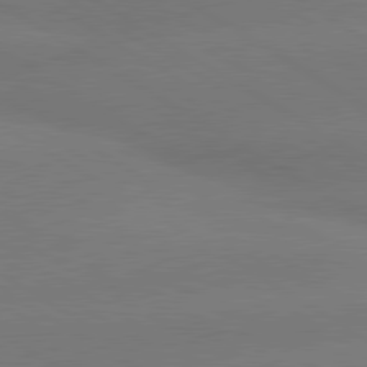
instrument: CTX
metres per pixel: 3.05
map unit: lApd
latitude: 80.3089
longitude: -145.9528
